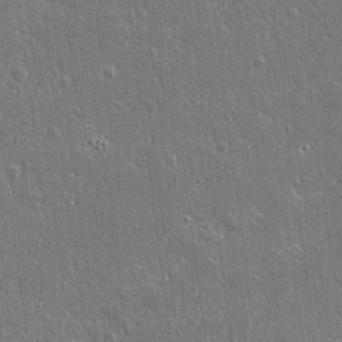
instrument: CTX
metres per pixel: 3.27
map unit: lAvf
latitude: 14.6680
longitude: -128.1011
